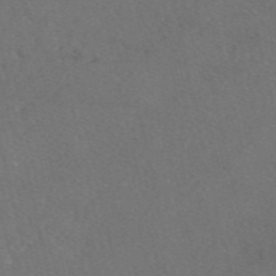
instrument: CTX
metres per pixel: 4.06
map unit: eAb
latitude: 47.4805
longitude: 112.4629
